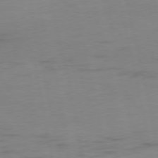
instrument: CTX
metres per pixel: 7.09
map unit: Ap
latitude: -76.0661
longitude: -73.8962
